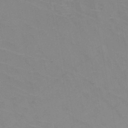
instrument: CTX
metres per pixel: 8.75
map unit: HNb
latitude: -45.9367
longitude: -42.7246
